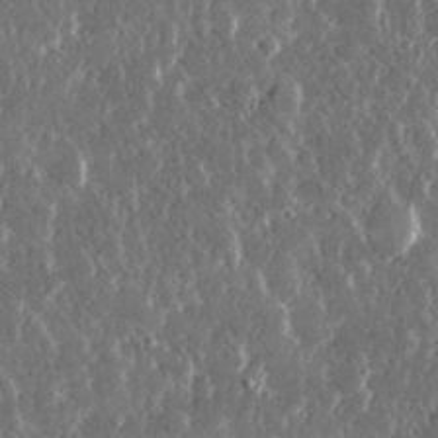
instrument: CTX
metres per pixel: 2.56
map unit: lHvf
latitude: 30.8380
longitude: -91.9717
